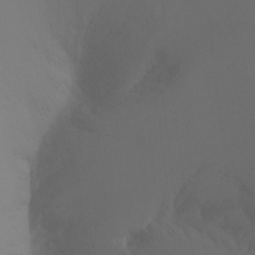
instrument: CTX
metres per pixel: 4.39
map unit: Ht
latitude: -7.5210
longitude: -32.2523
